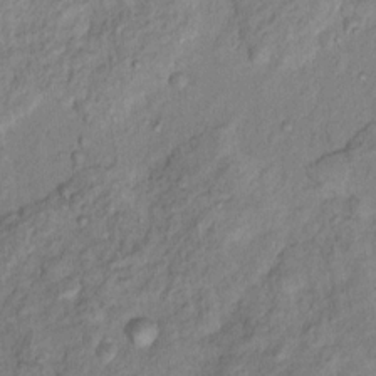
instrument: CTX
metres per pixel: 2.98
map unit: Nhu
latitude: 11.6883
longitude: -27.4804
